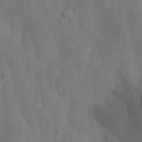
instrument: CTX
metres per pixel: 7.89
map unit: eHh
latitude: 30.8569
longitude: -76.7057
